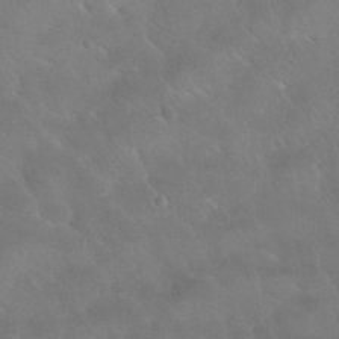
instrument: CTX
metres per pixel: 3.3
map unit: Nhu
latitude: 30.1389
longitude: -51.4993
